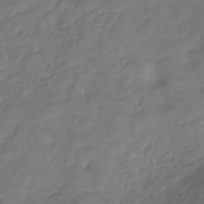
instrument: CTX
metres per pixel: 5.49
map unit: Hve
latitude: -31.5021
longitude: 90.3118
